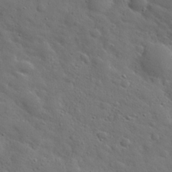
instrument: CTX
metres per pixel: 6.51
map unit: eHh
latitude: 30.2334
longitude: -69.1781
